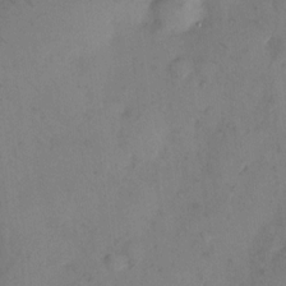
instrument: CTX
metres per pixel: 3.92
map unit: eHh
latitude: 9.5749
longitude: -62.8569
